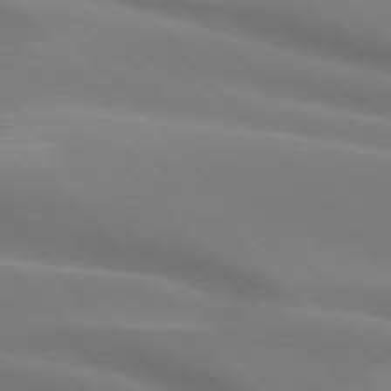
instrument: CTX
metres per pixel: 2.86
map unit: lApd
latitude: 75.1025
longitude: -60.9702
